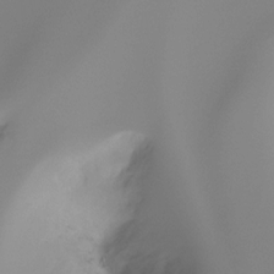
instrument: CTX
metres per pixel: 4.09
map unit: Ht
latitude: -16.2929
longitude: -45.2159
